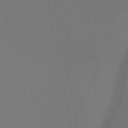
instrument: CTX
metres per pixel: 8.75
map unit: HNb
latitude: -44.4629
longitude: -44.1578
